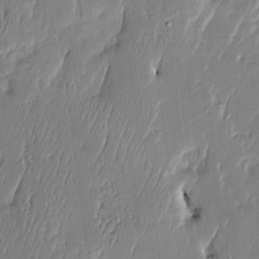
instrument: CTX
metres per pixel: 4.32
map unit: Htu
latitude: -6.0850
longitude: 176.0661
